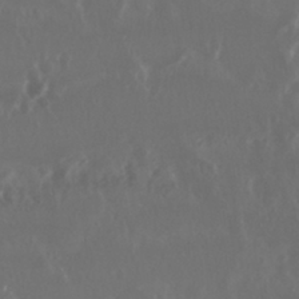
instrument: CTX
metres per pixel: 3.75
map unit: Nhu
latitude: 29.5371
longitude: -57.8583
